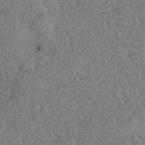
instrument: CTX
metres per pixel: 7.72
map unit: Nhe
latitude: -35.8233
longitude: -130.2523
